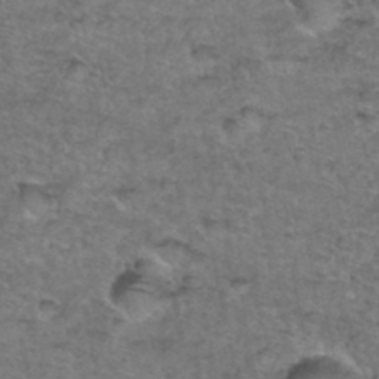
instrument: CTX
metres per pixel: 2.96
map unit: Hto
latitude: 36.2901
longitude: -48.4412
